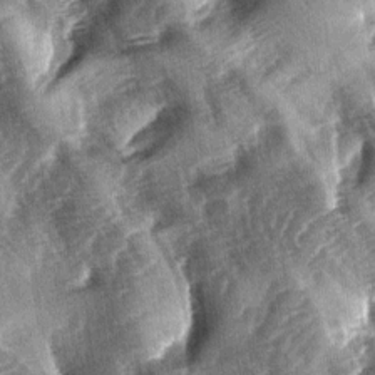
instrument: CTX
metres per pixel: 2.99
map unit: lAa
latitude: -4.4629
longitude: -126.6302
